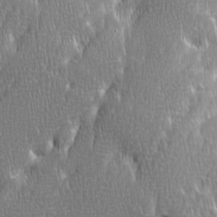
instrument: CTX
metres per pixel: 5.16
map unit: Ave
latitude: 9.5182
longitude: -105.9906
